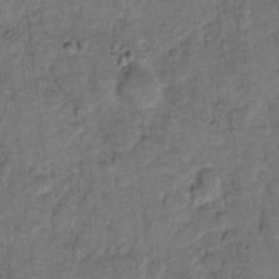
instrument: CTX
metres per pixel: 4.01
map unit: eHh
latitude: 12.1200
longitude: -64.9514
